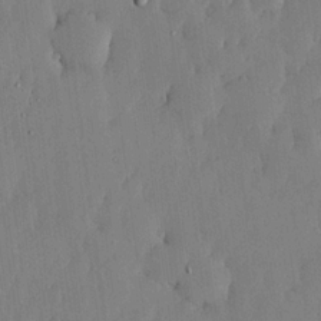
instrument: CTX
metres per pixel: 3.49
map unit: lHvf
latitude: 18.3656
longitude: -116.2145
